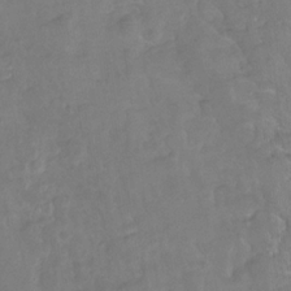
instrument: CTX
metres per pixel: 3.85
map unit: Hto
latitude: -7.1620
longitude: -44.6301
